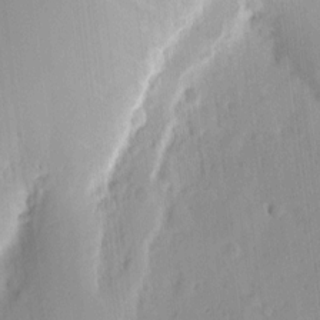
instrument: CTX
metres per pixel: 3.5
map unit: Ht
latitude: 9.3104
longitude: -74.6679
